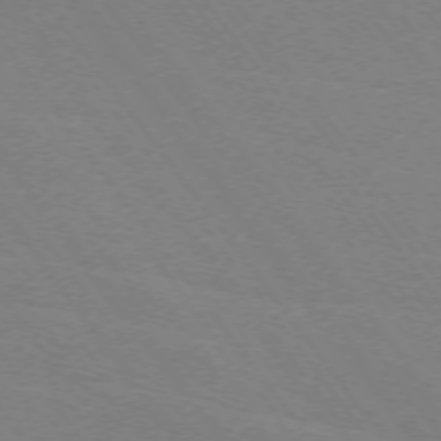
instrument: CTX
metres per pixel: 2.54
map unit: Ap
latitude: -74.7275
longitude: -74.8191
